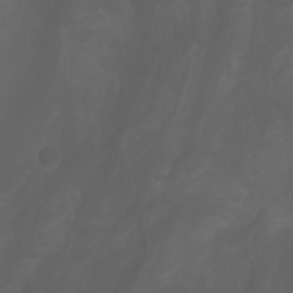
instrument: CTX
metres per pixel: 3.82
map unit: Nhu
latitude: -10.0094
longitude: -69.8772
